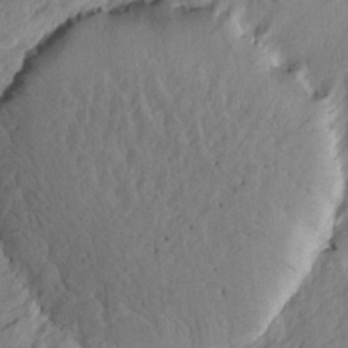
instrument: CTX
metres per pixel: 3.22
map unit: Htu
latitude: -4.9919
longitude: -179.1403
